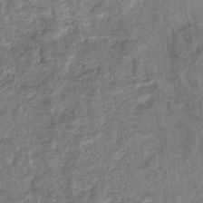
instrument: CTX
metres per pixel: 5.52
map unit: eHb
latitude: -35.3132
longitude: 76.5385
